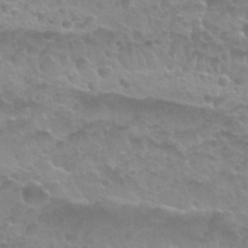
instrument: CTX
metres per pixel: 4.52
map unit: Nhu
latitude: 27.5560
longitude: -53.4049
